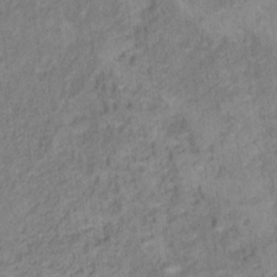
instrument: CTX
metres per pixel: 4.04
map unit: Hto
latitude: 18.2522
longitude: -39.0269
